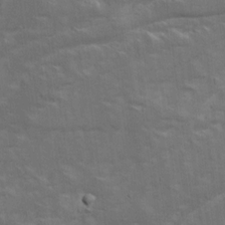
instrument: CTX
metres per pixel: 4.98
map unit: Ave
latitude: 15.6883
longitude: -138.5735
